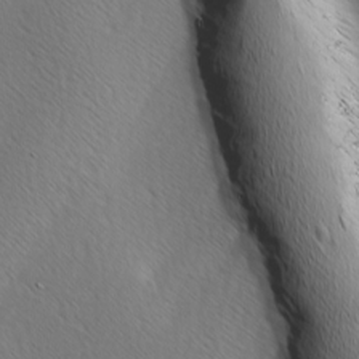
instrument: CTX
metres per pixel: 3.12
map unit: Ave
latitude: 8.4601
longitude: -105.8017
